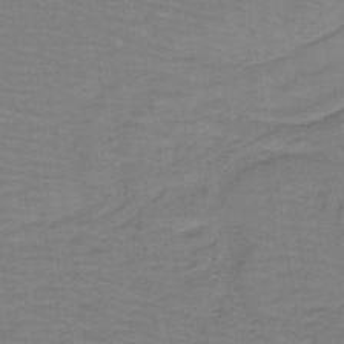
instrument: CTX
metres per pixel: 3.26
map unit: lHb
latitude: -42.4062
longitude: 53.3131
